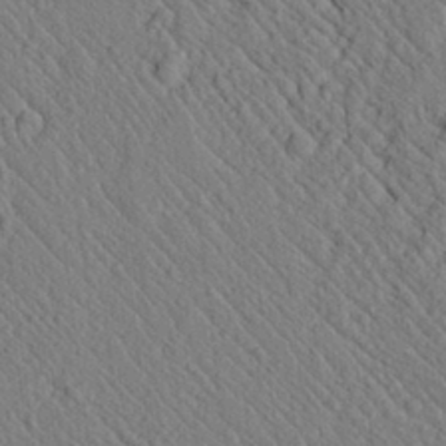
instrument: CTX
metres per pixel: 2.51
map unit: lAvf
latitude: 7.2915
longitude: 159.9556
